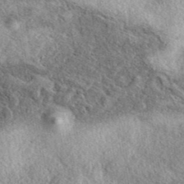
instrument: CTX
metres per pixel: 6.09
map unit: eAb
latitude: 39.5182
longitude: 111.8422
